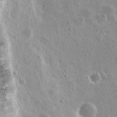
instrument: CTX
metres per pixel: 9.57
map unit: Nhu
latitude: 26.5735
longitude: -50.6112
